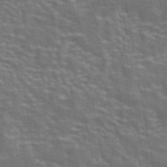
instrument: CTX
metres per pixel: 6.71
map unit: eAb
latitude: 43.9528
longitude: 107.8423
